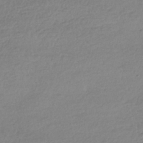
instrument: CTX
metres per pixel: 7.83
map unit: HNhu
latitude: -42.2739
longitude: 97.2943
